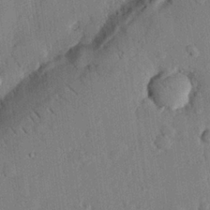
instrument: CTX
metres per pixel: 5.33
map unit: eHh
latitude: 26.0444
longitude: -81.4615
